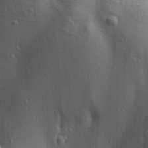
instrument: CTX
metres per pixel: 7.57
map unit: Ave
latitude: 22.2522
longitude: -137.1026
